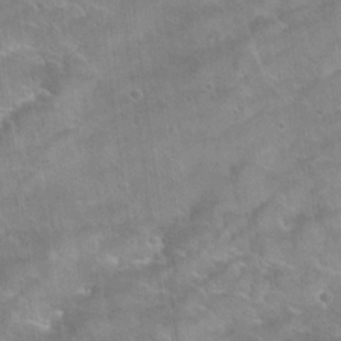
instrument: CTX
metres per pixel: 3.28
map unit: Hto
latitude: 22.1578
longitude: -51.6127
